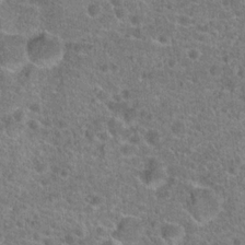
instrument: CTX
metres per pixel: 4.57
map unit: Hto
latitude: 19.7449
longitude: -43.1025
